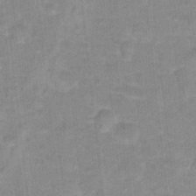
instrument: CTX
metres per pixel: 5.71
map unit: Hto
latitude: 16.7435
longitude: -35.2159
